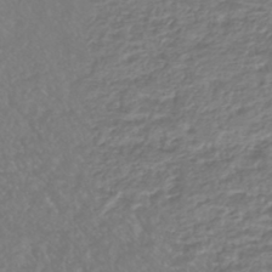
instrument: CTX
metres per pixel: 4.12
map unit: HNhu
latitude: -45.5210
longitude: 97.4077
